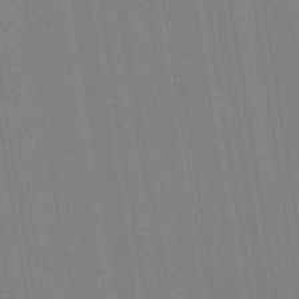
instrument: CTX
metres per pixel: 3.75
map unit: HNb
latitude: -34.7085
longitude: 54.9353
